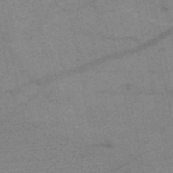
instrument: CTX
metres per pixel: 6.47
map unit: HNb
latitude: -52.1416
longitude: -43.2159
